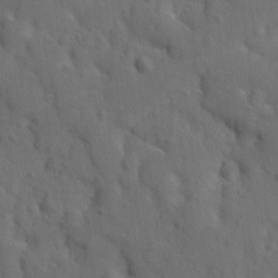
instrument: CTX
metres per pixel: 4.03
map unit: Ave
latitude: -9.8044
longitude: -119.3859
